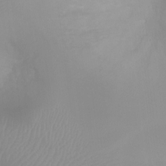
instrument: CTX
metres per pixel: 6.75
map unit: Ht
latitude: -1.0109
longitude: -19.2537
